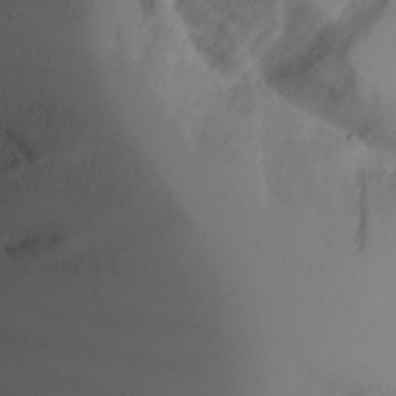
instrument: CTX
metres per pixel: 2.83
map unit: Aa
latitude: 25.0269
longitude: -131.7261
